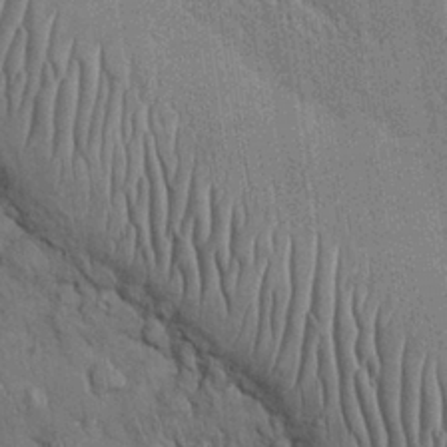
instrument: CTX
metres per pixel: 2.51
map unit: Nhu
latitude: 27.4804
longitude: -68.1578
